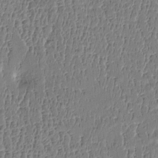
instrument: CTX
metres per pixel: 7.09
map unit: Htu
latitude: -5.0675
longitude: 176.2739
